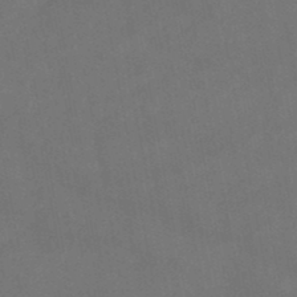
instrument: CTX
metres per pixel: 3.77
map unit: lHb
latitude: -46.9352
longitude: 62.2361
